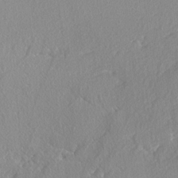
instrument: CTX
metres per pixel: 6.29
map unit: lAvf
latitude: -5.0297
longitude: -109.0458
